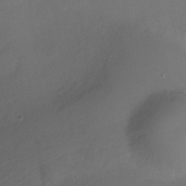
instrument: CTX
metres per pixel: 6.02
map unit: Ht
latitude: -10.4062
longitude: -46.6869
